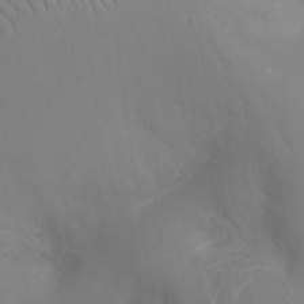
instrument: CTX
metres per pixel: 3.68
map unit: Ht
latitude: -17.1243
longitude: -41.4993
